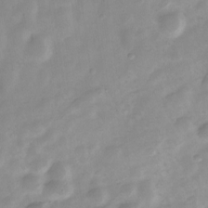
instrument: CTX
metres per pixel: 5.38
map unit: Nve
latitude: -21.9367
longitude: 107.8989
